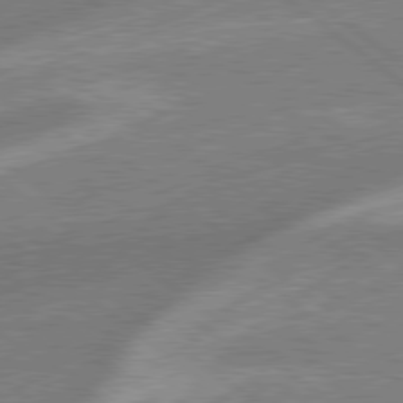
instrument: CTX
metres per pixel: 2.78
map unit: Hpe
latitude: 78.9514
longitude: -170.6679
